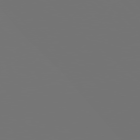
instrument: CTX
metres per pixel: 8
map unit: Hpe
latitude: 77.8961
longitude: -141.3292
